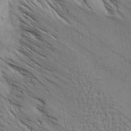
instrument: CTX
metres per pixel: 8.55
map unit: Aa
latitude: 26.4601
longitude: -143.4616
